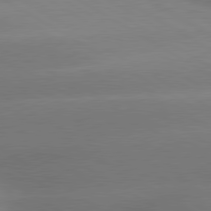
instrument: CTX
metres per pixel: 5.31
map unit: lApd
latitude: 80.2145
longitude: -149.6505
